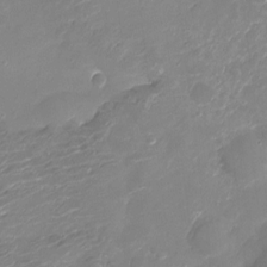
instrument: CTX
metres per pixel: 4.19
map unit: Ht
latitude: -6.4251
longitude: -25.5938
